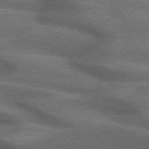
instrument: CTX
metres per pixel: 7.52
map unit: lApd
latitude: 72.4412
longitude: -51.3670
